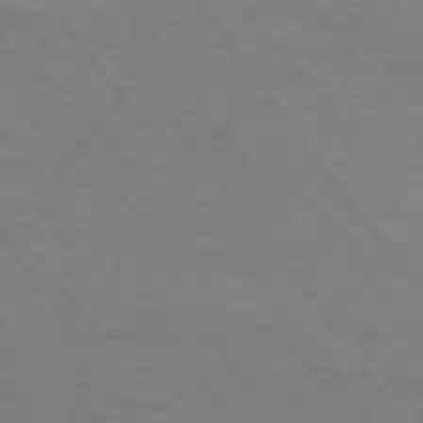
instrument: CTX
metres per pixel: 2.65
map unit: Hpe
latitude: 74.7057
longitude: -152.2334
